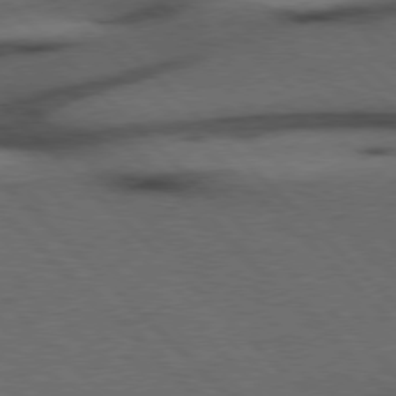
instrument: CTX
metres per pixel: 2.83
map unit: Hpe
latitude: 76.9324
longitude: -155.1592
